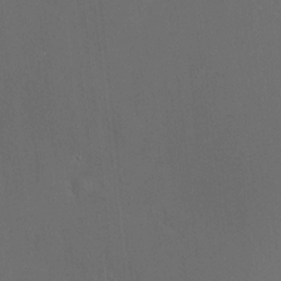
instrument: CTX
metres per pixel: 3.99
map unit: HNhu
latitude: 8.1011
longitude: 11.5210
